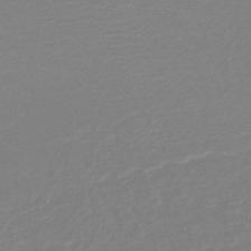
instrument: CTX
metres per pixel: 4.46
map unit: HNb
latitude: -49.3321
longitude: -44.1766
